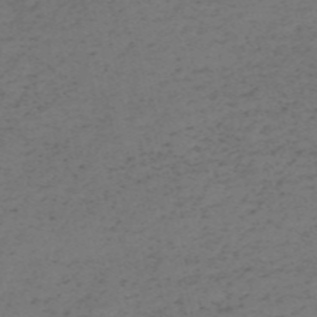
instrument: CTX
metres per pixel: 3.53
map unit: HNb
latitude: -55.8989
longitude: -43.6694
